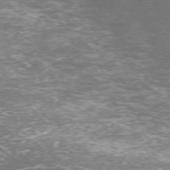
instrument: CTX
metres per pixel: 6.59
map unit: Hpe
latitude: -71.5588
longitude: 8.4062
